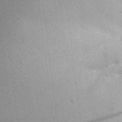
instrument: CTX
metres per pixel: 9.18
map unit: Aa
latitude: 18.5923
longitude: -140.8380
